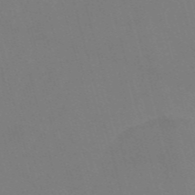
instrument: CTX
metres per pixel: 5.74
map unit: Nve
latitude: -58.0283
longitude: 62.0472
